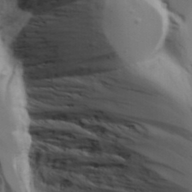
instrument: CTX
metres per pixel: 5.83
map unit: Aa
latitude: 18.8758
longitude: -125.9150
